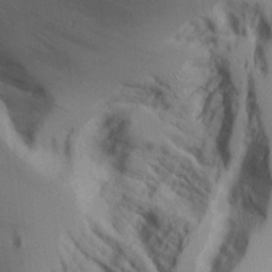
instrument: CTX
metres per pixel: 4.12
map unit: Aa
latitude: 25.7827
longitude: -129.0647
